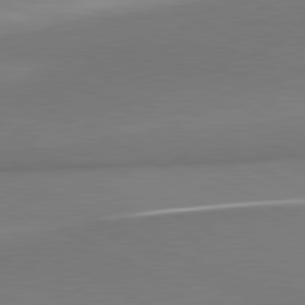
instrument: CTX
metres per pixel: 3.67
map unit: lApd
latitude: 80.9892
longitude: 167.3699
